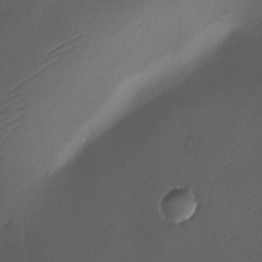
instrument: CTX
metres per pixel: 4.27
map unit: Ave
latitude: -10.9920
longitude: -122.1011
